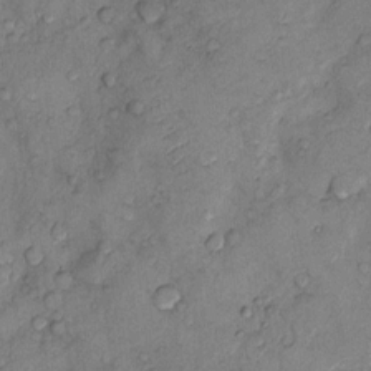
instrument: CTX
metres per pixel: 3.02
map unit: Nhu
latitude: 9.2726
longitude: -25.3481
